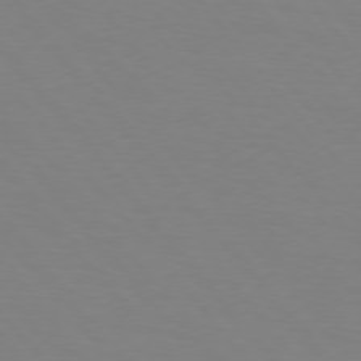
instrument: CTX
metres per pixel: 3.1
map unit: Hpe
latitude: 75.8205
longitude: -141.4048
